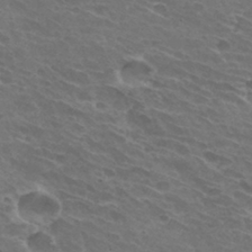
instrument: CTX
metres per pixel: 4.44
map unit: Hto
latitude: 32.2900
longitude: -43.6694
